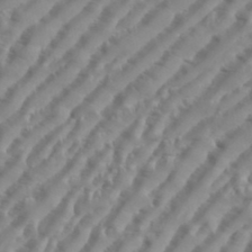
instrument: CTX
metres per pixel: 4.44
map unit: eHh
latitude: 36.3845
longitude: -134.4223
